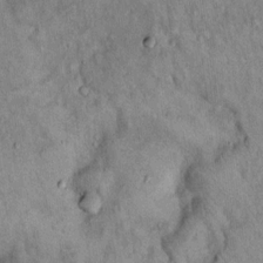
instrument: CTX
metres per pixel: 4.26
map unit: Hto
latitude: 14.7058
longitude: -61.0458
